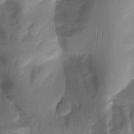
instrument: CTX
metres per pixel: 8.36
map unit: Nhu
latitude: -13.8800
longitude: -63.4427
